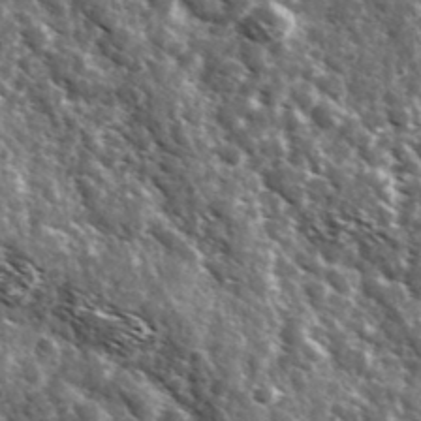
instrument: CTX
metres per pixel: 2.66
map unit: Ave
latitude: 37.8395
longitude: -108.1577
